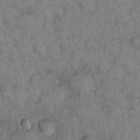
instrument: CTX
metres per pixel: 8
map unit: eHh
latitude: 15.6127
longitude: -64.5546
